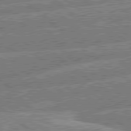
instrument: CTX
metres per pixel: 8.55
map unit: lApd
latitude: 79.8206
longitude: -156.7624
